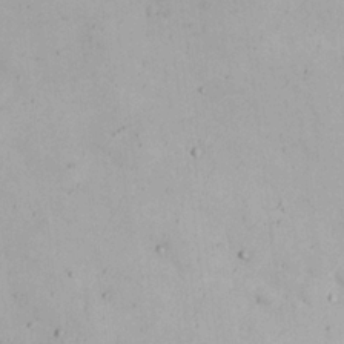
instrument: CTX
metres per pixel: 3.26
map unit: Nhu
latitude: 20.7624
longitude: -72.5546
